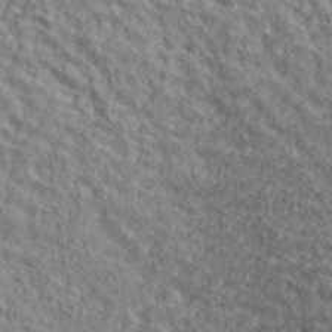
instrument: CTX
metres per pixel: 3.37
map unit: lHvf
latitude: 39.1970
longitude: -87.5371
